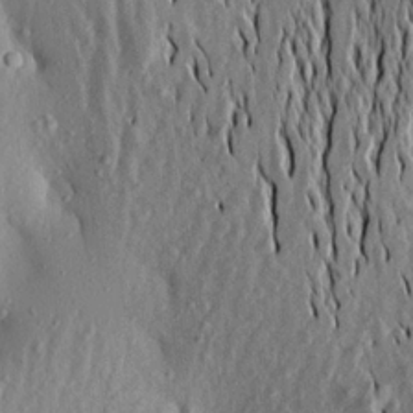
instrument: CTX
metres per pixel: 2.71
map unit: Aa
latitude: 19.8772
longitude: -146.4034
